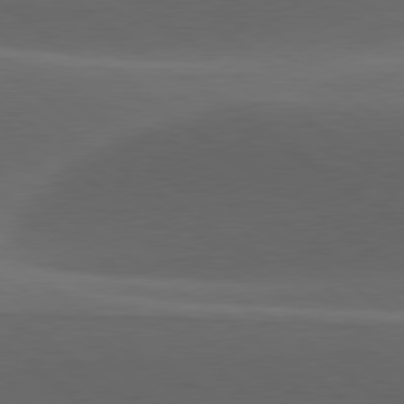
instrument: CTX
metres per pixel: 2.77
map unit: lApd
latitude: 79.2537
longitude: -49.6127
